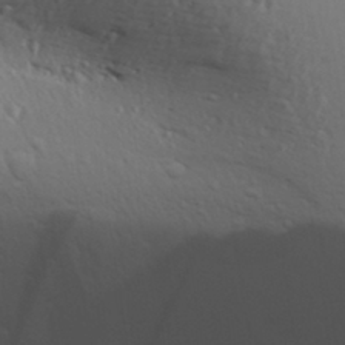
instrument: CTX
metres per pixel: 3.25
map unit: Aa
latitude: 30.8758
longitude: -134.8191
